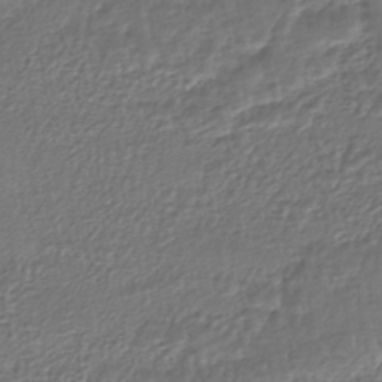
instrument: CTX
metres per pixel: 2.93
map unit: HNhu
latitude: -46.4440
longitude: 103.8422
